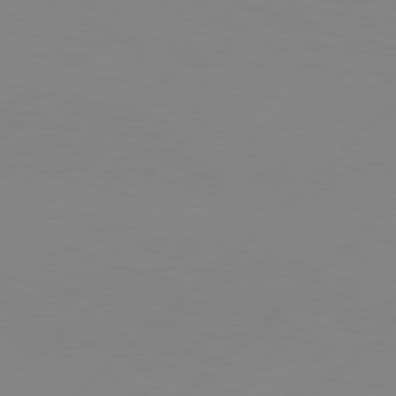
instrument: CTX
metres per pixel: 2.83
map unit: Hpe
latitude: 77.7071
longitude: -131.9151
